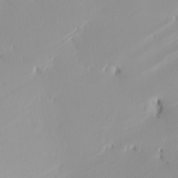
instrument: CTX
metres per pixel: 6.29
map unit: Nhu
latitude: -5.0675
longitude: -95.7450
